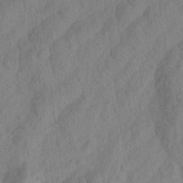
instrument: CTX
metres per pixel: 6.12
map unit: Aa
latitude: 23.6316
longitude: -143.3860
